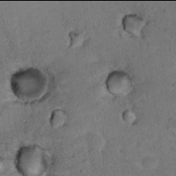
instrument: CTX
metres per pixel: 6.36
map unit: Nhu
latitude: 17.9906
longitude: -29.7638
